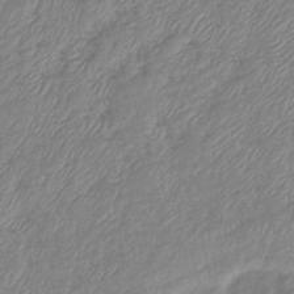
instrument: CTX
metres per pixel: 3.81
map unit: eHb
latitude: -40.7085
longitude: 79.1809
